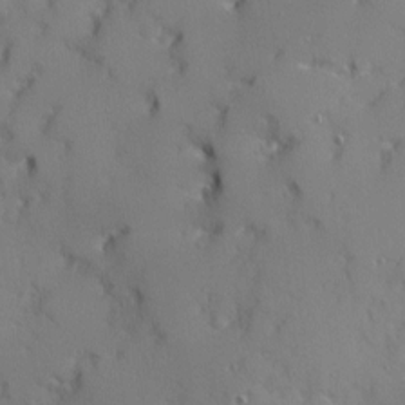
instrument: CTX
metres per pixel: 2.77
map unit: Ave
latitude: 12.2145
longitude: -101.6505
